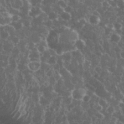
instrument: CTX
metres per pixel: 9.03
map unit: eHh
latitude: 34.2144
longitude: -60.3845
